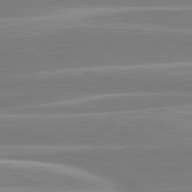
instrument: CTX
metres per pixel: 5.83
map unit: lApd
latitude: 80.7057
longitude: -130.3090
